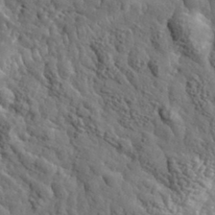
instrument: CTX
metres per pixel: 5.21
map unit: eHh
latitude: 35.8016
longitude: -80.4601
